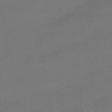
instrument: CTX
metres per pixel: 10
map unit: HNhu
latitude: -41.7100
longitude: 95.1998
